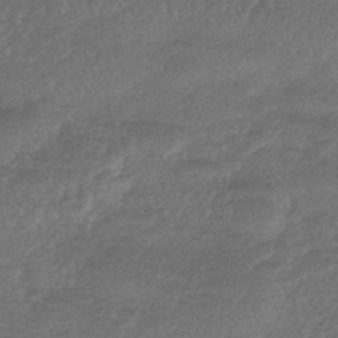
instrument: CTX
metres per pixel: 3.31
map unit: lHb
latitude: -43.9745
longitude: 81.2187
